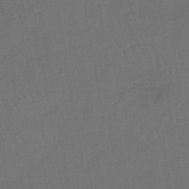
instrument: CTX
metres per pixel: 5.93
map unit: lHb
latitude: -43.8422
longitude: 64.5574
